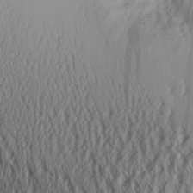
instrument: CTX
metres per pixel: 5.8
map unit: Aa
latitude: 26.8380
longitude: -135.9906
